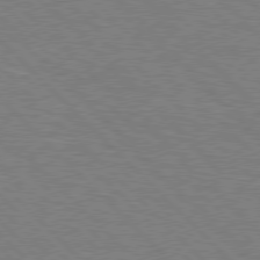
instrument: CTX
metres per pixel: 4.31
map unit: Hpe
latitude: 77.0458
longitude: -151.5560
